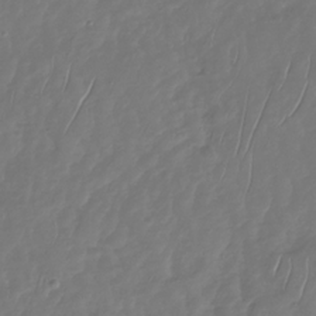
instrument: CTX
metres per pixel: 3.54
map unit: Nhu
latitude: -29.8989
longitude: -59.1592
